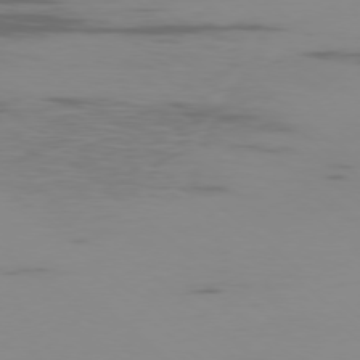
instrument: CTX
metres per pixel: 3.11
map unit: Ap
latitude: -77.5966
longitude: -67.0269
